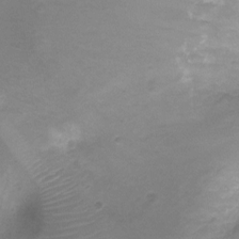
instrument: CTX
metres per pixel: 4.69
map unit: Ht
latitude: -7.3320
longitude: -19.1403
